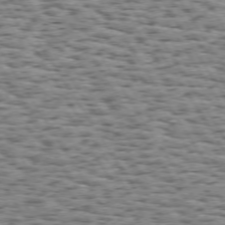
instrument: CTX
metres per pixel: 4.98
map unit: Hpe
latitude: 73.3671
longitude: -131.8017
